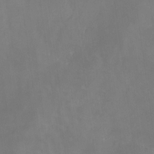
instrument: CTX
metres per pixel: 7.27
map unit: Nhe
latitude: -26.6896
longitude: -110.7624
